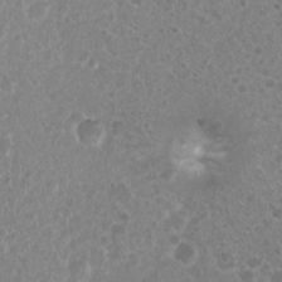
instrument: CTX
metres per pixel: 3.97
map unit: Nhu
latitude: 7.8961
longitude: -21.0269
